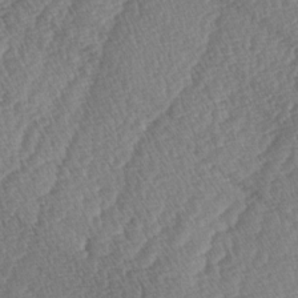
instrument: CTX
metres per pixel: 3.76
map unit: lAa
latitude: -4.5007
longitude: -130.3846
